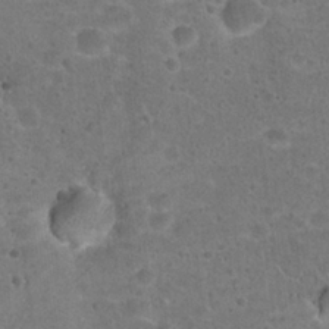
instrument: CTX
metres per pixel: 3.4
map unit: Hto
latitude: 22.5546
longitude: -48.1956
